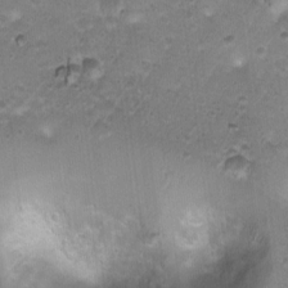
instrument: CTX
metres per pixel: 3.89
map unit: Ht
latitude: 4.1578
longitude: -19.5371
